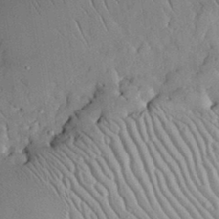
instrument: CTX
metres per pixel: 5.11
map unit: lHvf
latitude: 33.4615
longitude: -92.0822
